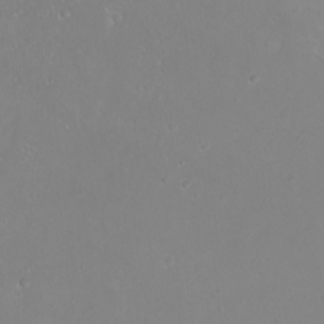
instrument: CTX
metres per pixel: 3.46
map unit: eHh
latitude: -10.0472
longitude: -68.1200
